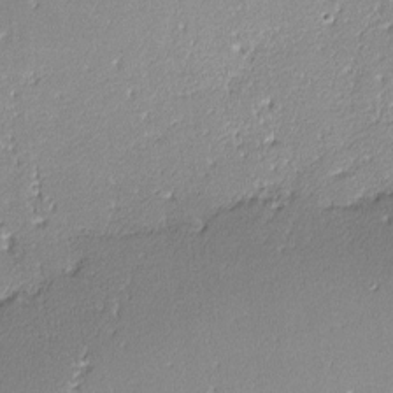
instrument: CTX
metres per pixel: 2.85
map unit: lHvf
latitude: -12.8408
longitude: -103.5182
